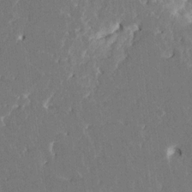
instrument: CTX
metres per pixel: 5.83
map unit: HNhu
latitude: 5.2159
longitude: -6.3467
